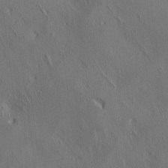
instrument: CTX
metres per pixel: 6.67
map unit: lAa
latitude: 4.7813
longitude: -112.7435
